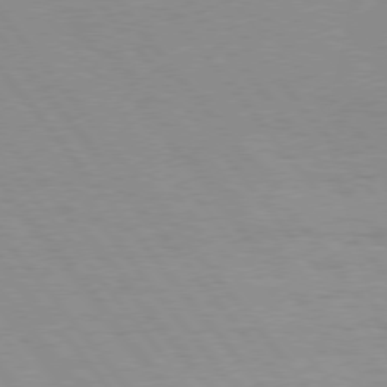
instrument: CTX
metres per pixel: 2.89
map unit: Hpe
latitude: 75.5560
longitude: -143.6694
